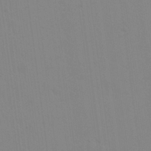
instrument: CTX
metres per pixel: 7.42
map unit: Nhu
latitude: 23.6505
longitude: -63.1215
